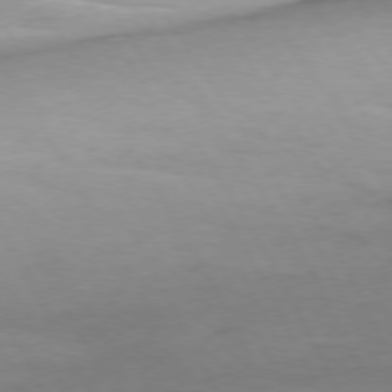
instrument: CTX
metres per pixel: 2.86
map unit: Ap
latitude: -76.7274
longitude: -72.8569
